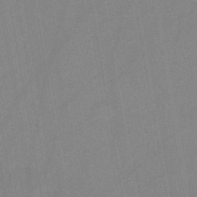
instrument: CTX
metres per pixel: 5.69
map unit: HNb
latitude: -45.5777
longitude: -39.8394
